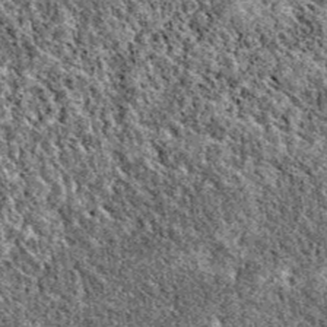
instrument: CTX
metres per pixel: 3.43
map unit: eAb
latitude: 38.9325
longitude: 110.5574
